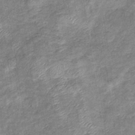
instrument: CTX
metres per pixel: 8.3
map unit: eHb
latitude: -37.8044
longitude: 77.4832
